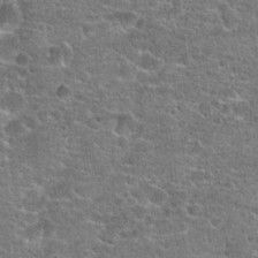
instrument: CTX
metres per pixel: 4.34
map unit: Hto
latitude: 20.8569
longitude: -43.9150
